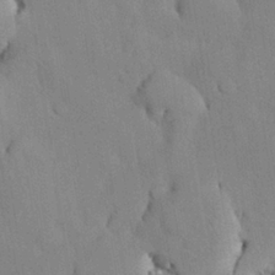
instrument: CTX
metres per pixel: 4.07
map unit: Nhu
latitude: 26.7435
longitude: -72.3279
